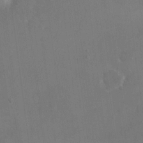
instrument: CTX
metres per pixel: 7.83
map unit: eHh
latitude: 18.2522
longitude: -65.7827
